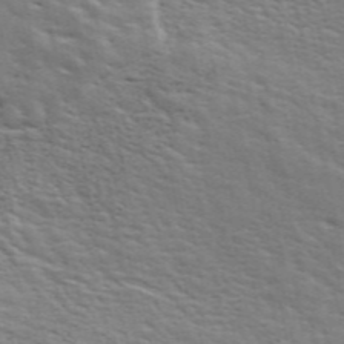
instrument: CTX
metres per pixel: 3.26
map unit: ANa
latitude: 48.5357
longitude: -74.9703
